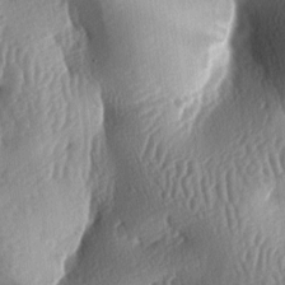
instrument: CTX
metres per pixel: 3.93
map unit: lAa
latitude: -7.1242
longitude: -126.9703
